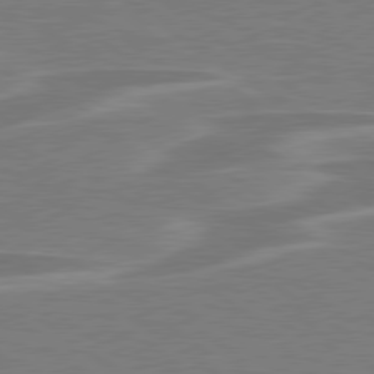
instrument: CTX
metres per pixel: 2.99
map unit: lApd
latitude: 79.2348
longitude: -92.6868
